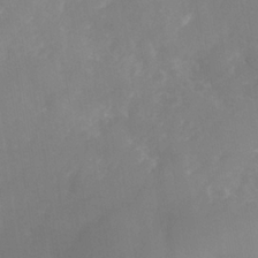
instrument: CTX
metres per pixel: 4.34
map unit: Nhe
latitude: -36.9919
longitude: -112.6679
